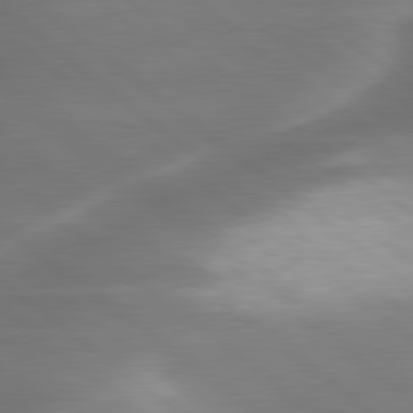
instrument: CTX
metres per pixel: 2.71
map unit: lApd
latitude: 79.9339
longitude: -117.4993
